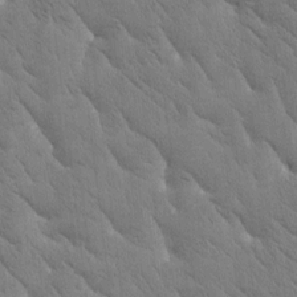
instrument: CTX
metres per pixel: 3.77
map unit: Htu
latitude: -1.0676
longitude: 175.1431
